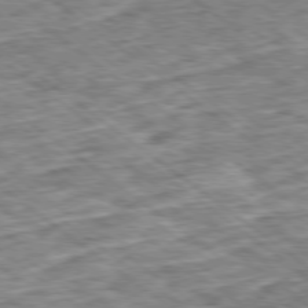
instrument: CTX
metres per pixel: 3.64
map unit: Ap
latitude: -79.1998
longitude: -88.4601
